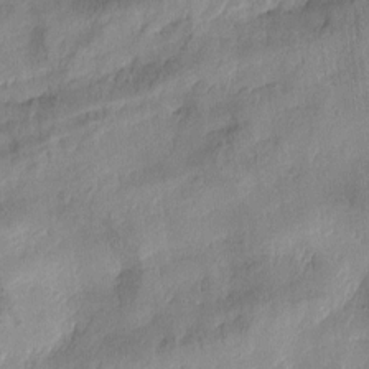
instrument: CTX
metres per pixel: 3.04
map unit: Htu
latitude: -2.3117
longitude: -176.4412
